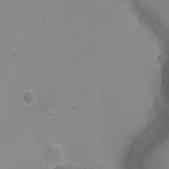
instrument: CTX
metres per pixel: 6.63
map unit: Ht
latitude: -2.3117
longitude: -24.7813
